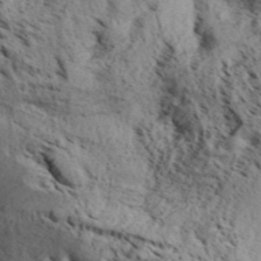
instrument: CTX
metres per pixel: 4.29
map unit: Aa
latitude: 31.1026
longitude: -136.9514
